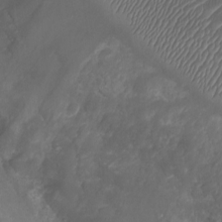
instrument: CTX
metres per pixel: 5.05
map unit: Ht
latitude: -3.0675
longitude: -20.6680
